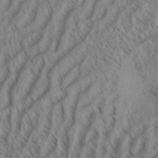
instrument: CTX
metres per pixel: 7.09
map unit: Aa
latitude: 33.9150
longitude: -137.6694
